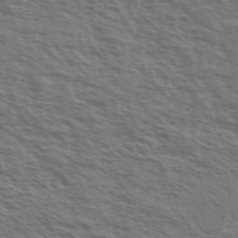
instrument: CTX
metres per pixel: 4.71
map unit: Ave
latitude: 38.2522
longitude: -111.1781
